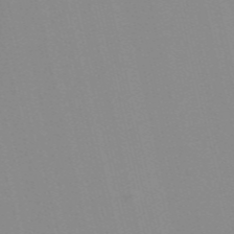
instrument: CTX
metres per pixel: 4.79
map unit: Nve
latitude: -57.4454
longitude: 60.9164
